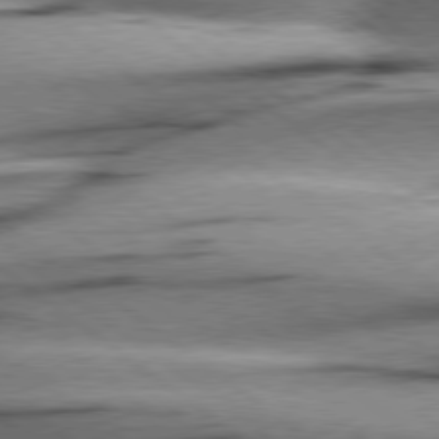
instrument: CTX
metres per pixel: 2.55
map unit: Hpe
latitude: 78.8002
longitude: -154.7057
